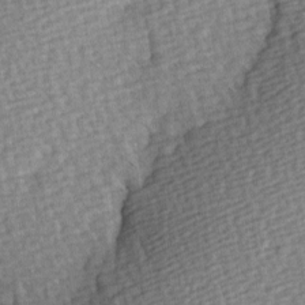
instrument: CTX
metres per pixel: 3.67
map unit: Hve
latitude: 3.4048
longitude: -120.9892
